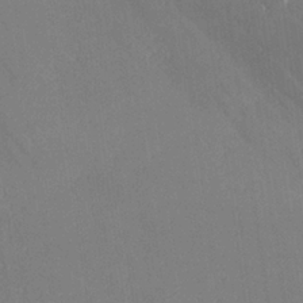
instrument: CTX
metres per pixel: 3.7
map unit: lHvf
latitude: 25.2914
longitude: 140.8597
